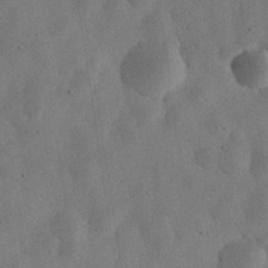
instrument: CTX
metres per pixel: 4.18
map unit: eHh
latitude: 31.8395
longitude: -75.9339
